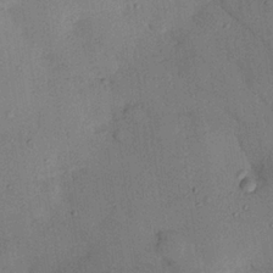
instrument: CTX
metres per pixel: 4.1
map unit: eHh
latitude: 25.6693
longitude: -75.6316
